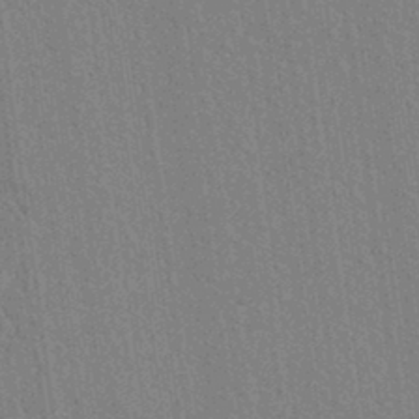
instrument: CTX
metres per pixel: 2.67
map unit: lAvf
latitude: 6.9703
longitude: 164.5007
